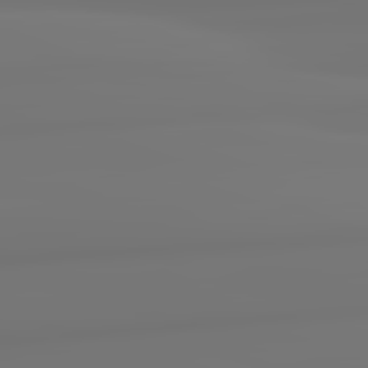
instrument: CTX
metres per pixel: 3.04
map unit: lApd
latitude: 82.4223
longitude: 171.0864
